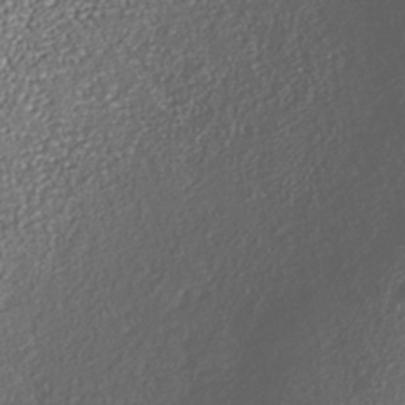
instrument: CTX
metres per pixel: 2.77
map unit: Nhe
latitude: -37.6155
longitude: -88.4223
